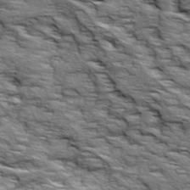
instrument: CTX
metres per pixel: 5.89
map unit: Ave
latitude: 18.9702
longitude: -135.1970
